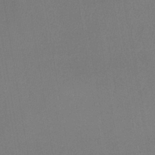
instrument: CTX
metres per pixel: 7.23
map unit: lHb
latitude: -38.6519
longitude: 74.2362
